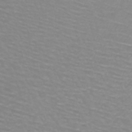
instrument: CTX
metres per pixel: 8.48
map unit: lHb
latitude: -44.1417
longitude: 54.0472
